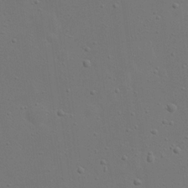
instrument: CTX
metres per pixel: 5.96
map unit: eHh
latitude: 23.6505
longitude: -69.3671
